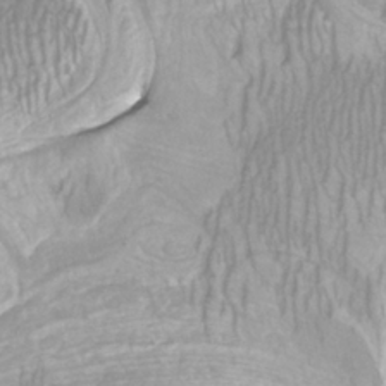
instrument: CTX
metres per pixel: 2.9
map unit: Htu
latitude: -8.8975
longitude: -74.4601
